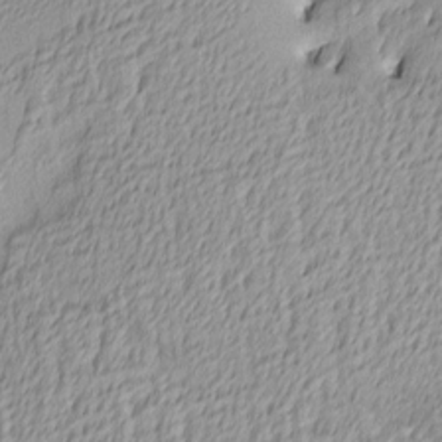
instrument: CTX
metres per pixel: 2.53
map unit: Ave
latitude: 4.0444
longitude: -113.9339
